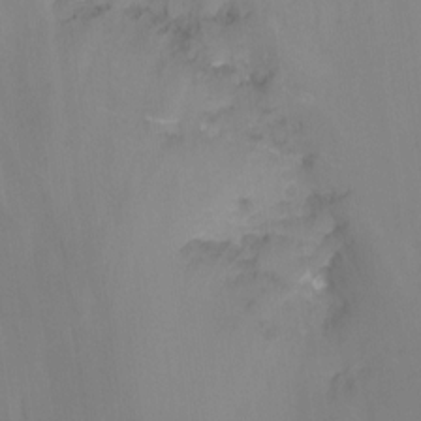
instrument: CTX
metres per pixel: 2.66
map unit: Nhu
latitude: -11.9745
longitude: -49.0081
